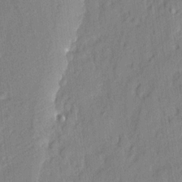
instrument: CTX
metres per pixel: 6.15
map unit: eHh
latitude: 5.0458
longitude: -77.1025
